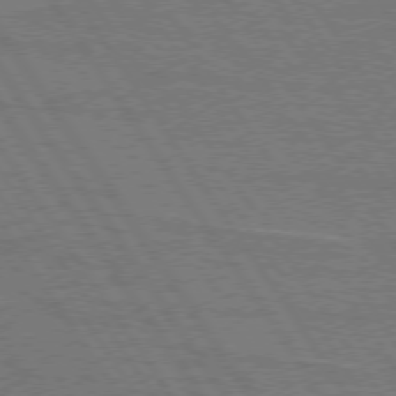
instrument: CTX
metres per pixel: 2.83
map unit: lApd
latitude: 74.7057
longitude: -56.2333
